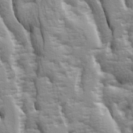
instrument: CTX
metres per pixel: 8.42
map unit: Ave
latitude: 14.8002
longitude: -131.5183
